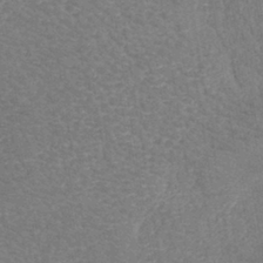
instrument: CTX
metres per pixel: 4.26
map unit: eHh
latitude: -40.9353
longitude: -29.7449
